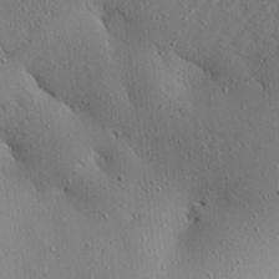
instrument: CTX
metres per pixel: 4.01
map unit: Aa
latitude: 21.4238
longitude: -143.6316
